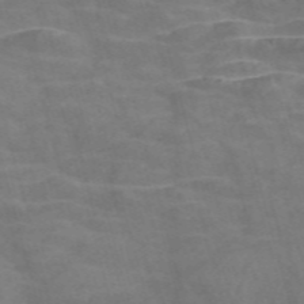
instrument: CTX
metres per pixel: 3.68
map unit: Nve
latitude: -58.5006
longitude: 64.0661
